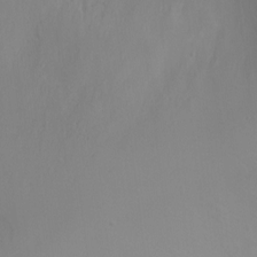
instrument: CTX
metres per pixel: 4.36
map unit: Ht
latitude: 0.8191
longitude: -20.4601
